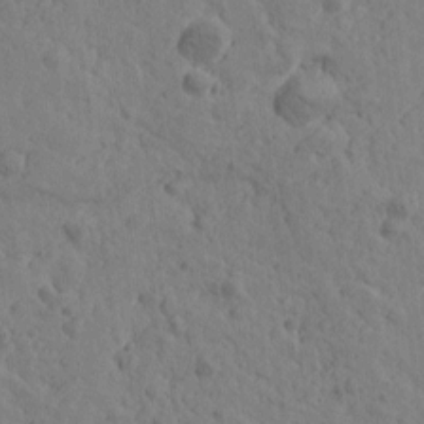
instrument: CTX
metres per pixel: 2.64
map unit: Htu
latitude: -1.4833
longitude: -175.7450
